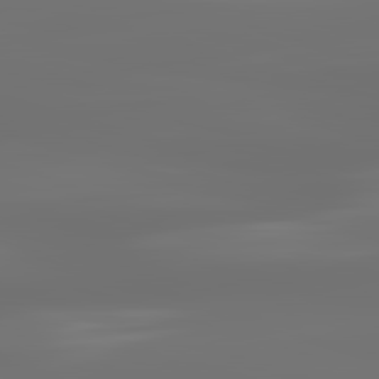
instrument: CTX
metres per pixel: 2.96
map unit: lApd
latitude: 83.2348
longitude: -129.6316
